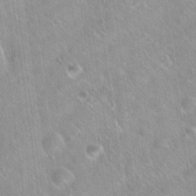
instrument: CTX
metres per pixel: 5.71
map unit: Hto
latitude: 20.3279
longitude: -53.7639
